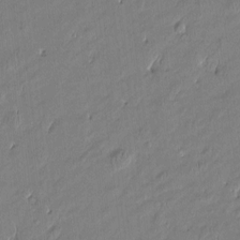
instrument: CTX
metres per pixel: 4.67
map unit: Htu
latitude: -6.4062
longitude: 176.5196
